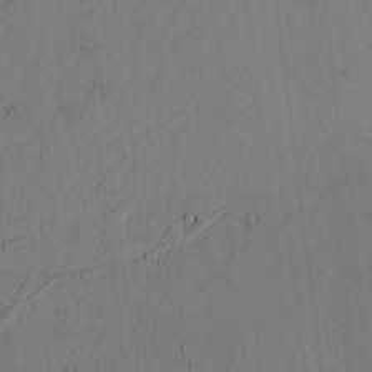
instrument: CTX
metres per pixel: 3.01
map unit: Htu
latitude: -3.3509
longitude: 170.1984
